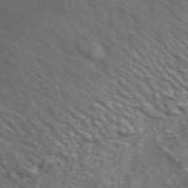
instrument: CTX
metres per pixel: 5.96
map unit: ANa
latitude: 48.6302
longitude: -74.5735
